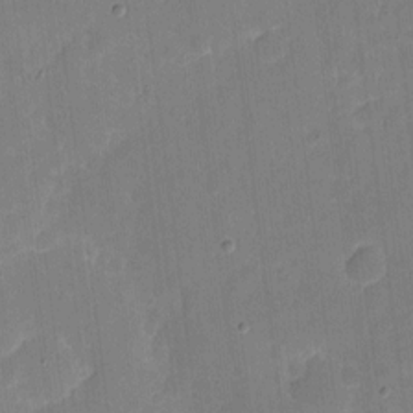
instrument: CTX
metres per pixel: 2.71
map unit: eHh
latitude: 4.2711
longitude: -67.4237
